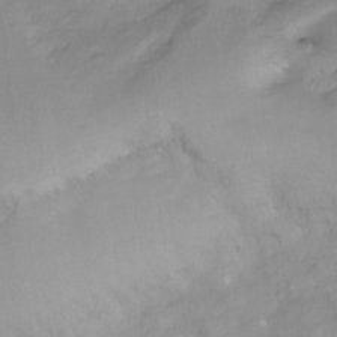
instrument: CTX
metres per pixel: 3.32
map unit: Ht
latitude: -13.6722
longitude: -58.3089
